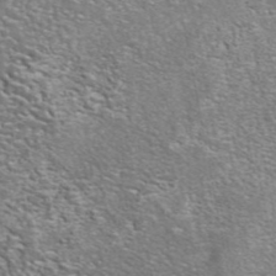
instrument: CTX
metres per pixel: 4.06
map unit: eAb
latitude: 42.4034
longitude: 105.6344
